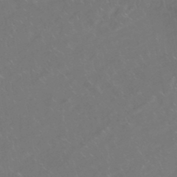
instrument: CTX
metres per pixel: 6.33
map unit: HNhu
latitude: -47.3509
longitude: 29.4832
